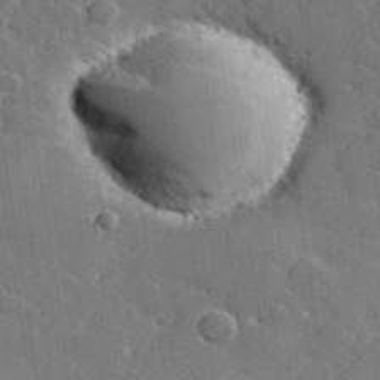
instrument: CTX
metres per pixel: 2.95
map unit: lHvf
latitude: 35.2159
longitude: -91.6127
